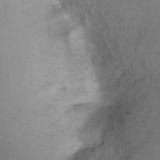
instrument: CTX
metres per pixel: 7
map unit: Ht
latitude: -6.3306
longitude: -36.0822
